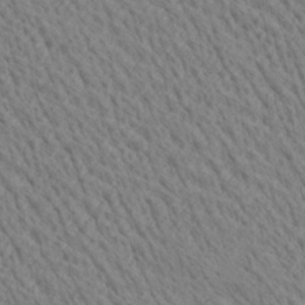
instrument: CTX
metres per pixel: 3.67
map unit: Ave
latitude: 21.2915
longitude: -139.6883
